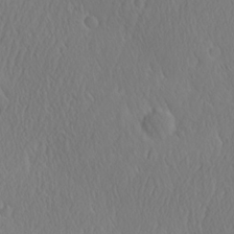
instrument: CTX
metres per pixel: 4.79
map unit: Ave
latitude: 21.4994
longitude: -136.7624
